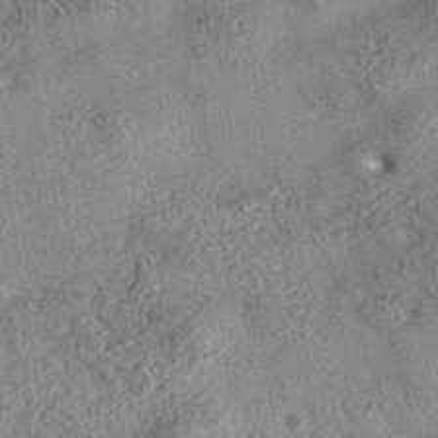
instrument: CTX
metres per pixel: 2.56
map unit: eAb
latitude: 35.3670
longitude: 113.3321
